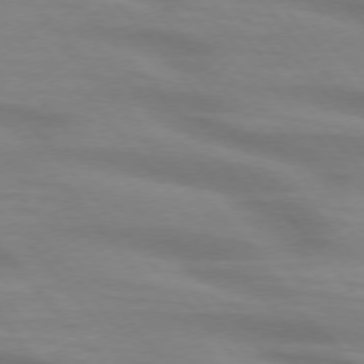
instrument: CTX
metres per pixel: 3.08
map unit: lApd
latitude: 74.7435
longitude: -60.3467
